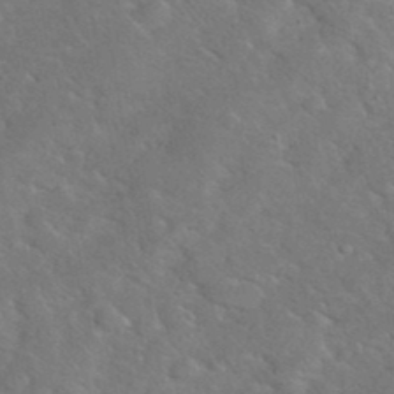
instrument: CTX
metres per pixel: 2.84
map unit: eHh
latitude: 38.1956
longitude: -65.3482
